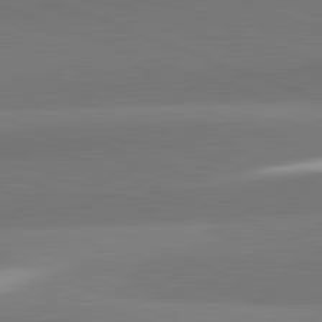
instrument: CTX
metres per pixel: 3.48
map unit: lApd
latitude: 82.3089
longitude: 150.2550
